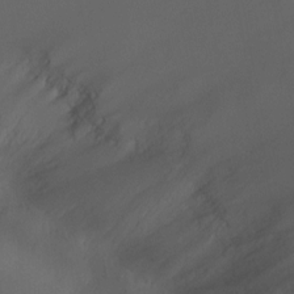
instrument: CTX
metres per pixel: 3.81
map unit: Ht
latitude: 1.4426
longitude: -21.4616
